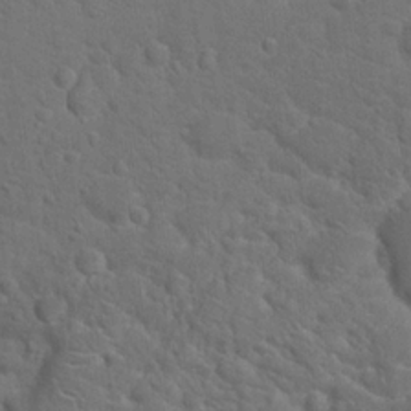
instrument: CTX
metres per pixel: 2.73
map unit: Hto
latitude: 19.3859
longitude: -34.9891
